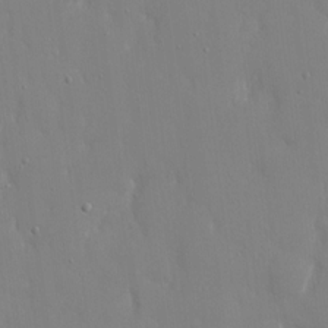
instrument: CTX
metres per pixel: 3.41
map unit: eHh
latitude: 15.0837
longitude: -71.4426
